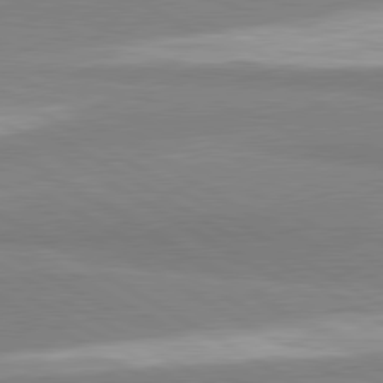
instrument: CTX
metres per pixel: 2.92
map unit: lApd
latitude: 80.7435
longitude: -178.4790
